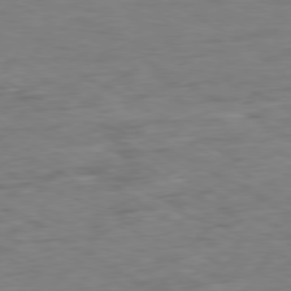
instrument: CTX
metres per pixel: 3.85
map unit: Ap
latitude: -80.2362
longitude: -83.9717
